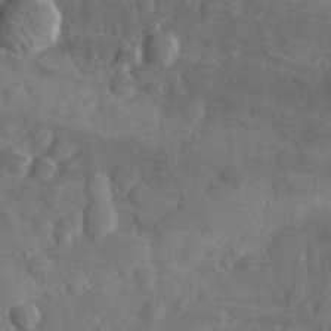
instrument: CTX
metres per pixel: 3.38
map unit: eHh
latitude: 31.6883
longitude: -70.8002
